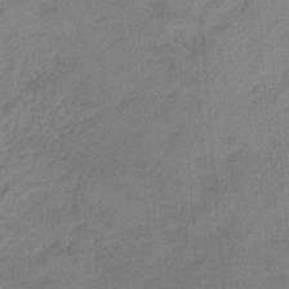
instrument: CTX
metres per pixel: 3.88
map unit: HNb
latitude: -31.3132
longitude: 60.8786
